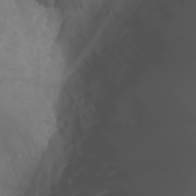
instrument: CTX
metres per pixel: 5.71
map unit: Nhu
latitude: -5.5777
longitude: -89.6694
